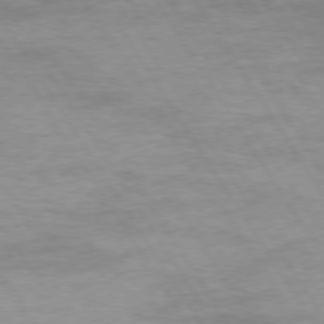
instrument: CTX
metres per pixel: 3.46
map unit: Hpe
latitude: 73.9528
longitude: -141.9717
